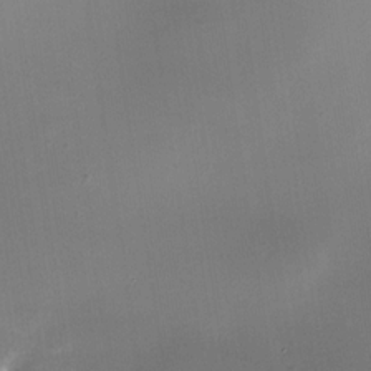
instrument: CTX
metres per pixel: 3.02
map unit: Nhe
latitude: -32.1417
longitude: -116.4601
